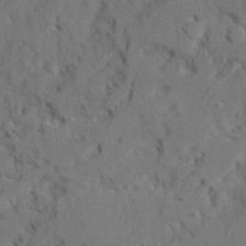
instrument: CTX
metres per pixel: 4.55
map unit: Ave
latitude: 22.5357
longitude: -130.8380
